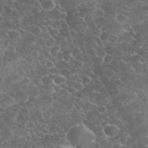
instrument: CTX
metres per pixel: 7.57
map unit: eHh
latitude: 35.1781
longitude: -64.9892
